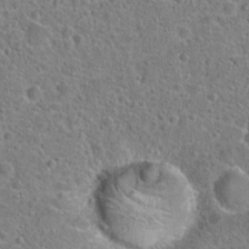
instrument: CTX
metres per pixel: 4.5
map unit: Hto
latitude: 22.9703
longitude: -46.0633
